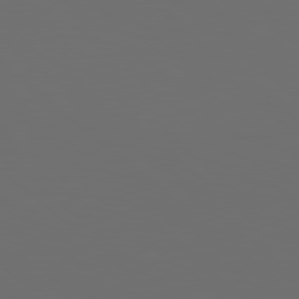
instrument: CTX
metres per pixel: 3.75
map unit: Hpe
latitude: 78.3845
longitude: -174.3845
